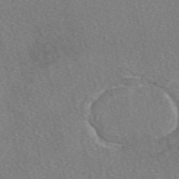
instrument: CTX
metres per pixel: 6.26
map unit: eAb
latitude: 49.2915
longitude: 112.2740
